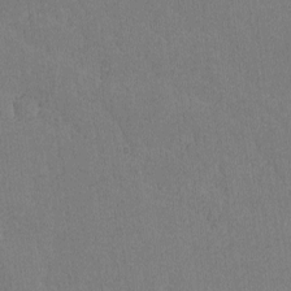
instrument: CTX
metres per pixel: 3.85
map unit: lAvf
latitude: -8.5385
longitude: -113.0080
